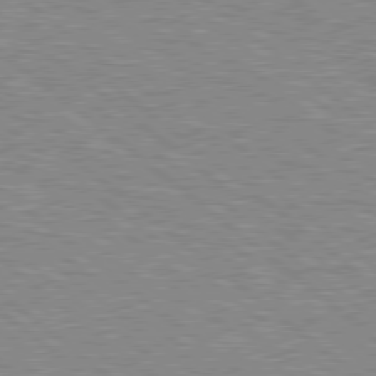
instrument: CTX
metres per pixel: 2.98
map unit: Hpe
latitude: 78.7435
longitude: -156.1199
